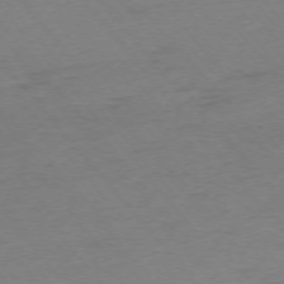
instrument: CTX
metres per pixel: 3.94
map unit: Ap
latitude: -75.5966
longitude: -72.2334
